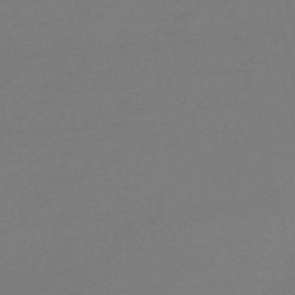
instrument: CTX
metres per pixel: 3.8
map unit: Nve
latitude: -56.6896
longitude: 62.6896
